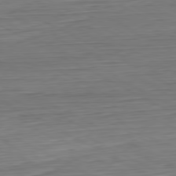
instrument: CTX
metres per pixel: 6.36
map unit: Hpe
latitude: -80.8786
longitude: 21.4643
